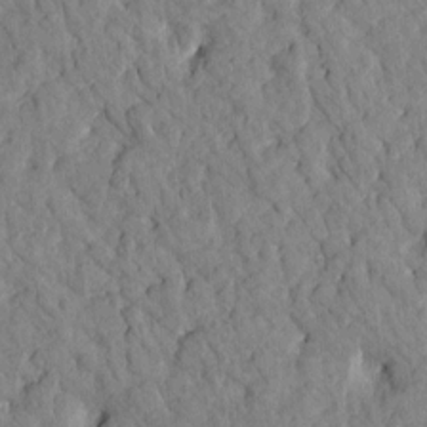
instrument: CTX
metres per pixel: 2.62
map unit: Htu
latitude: 1.5749
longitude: 179.5399
